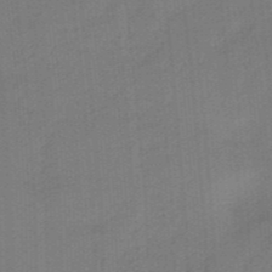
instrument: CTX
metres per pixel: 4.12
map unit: HNb
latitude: -44.5385
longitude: -43.2348
